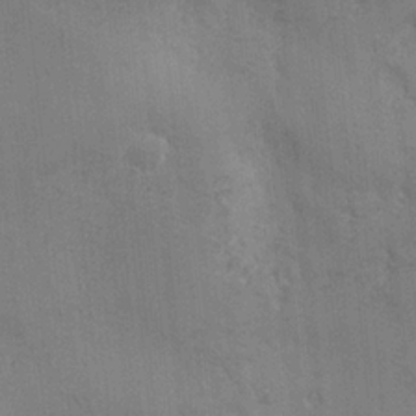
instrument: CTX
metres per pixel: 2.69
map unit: Ave
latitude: -6.9919
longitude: -120.4034
